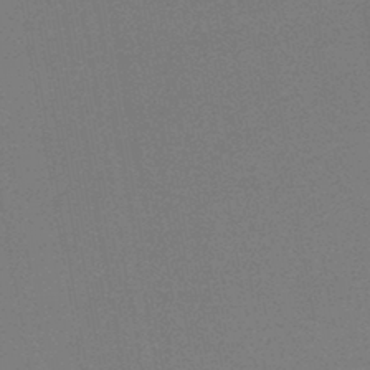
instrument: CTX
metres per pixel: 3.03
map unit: HNb
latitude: -44.5196
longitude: -40.4978
